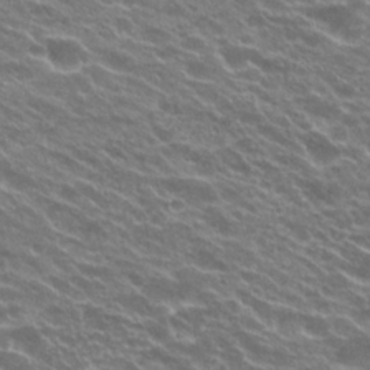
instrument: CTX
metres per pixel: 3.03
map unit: Hto
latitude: 23.8583
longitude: -37.2159
